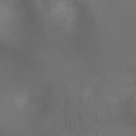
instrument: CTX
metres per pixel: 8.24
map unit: Ht
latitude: 1.6694
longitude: -21.2537
